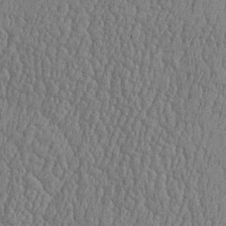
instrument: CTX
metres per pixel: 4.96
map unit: Htu
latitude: -5.8800
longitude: 176.3873
